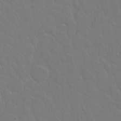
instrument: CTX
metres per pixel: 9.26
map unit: Hto
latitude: -3.1620
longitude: -35.3103
